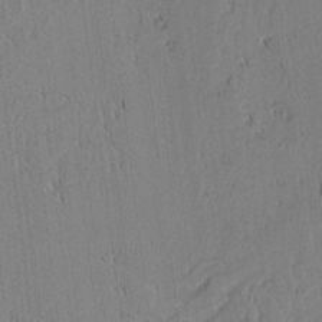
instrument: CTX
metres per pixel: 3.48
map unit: lAvf
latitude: 1.5182
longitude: -107.0081
